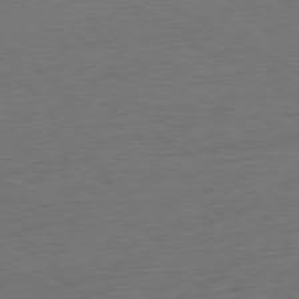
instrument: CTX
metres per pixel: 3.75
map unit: Ap
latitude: -79.6721
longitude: -57.2536
